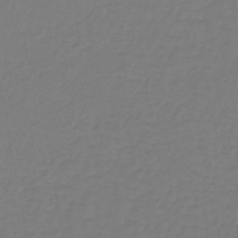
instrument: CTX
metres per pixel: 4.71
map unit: lHb
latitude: -42.8219
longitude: 63.4454
